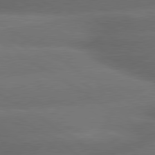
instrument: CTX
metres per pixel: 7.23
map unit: lApd
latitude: 79.8773
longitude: -154.4412
